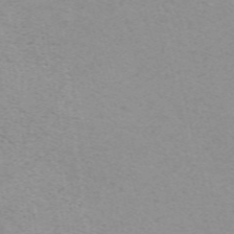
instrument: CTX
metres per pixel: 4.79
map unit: ANa
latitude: 51.5938
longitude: -70.3467
